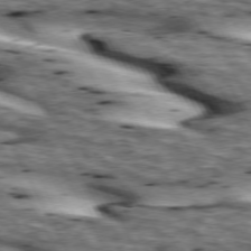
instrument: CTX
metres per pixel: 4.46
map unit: lApd
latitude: 73.9151
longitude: -55.2159
